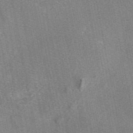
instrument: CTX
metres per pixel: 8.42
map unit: eAb
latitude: 47.2915
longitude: 108.3306
